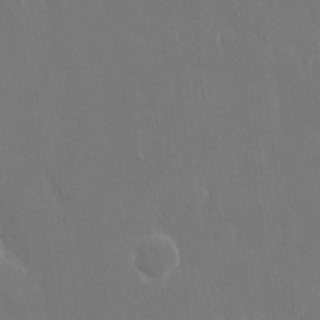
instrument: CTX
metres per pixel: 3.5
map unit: eHh
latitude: 15.2726
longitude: -72.1011
